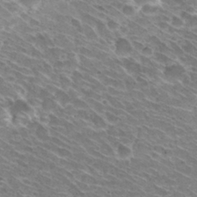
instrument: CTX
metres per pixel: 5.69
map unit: Hto
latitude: 30.6680
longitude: -42.5735
